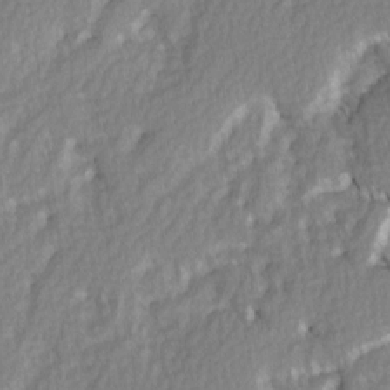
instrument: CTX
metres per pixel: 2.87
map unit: Ave
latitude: 2.5734
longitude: -110.2523
